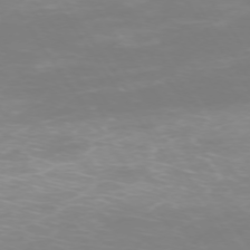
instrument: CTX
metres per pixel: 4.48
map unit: Ap
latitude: -74.2362
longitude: -77.0647
